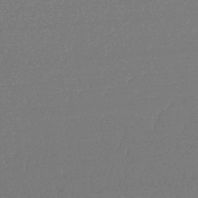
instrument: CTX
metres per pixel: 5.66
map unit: lHb
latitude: -48.1228
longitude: 62.1228
